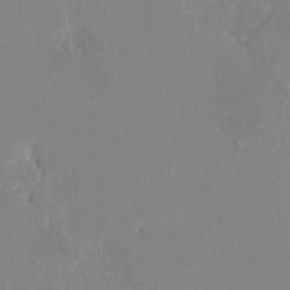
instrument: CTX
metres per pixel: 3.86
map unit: HNhu
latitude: 7.4237
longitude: 2.4251
